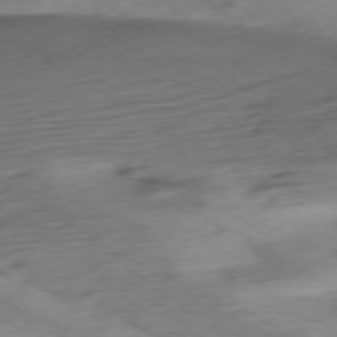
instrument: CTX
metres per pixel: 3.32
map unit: Ap
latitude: -76.5574
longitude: -76.6679
